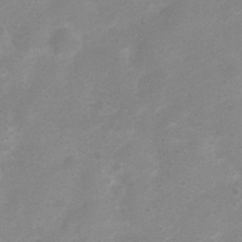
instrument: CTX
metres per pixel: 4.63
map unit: Nhu
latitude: 4.8569
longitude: -25.1025
